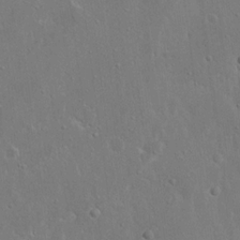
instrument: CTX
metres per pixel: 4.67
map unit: Nhu
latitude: 19.2159
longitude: -72.4979
